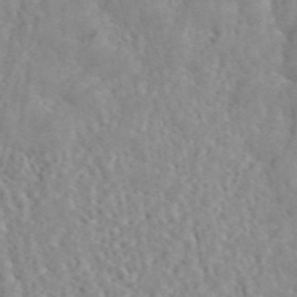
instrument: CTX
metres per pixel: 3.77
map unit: ANa
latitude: 44.3845
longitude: 21.0864
